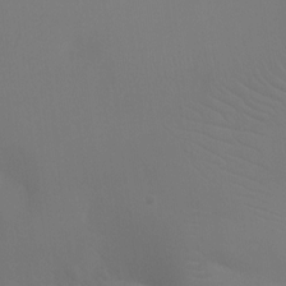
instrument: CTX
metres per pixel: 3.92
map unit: Ht
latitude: -3.6154
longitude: -25.3859
